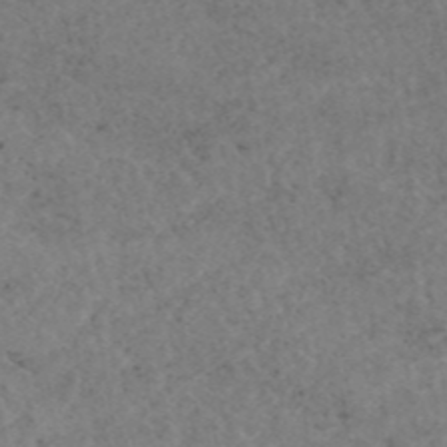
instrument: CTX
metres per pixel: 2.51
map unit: eAb
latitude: 45.0080
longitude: 115.3321
